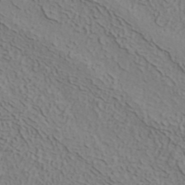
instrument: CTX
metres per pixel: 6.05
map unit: ANa
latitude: 38.4790
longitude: 22.8597
